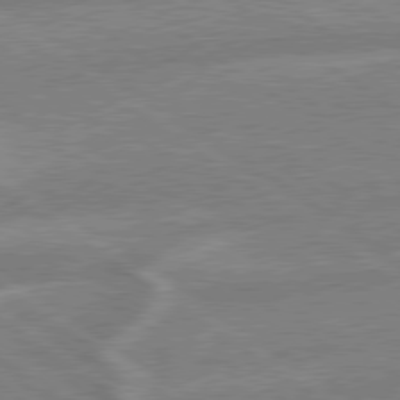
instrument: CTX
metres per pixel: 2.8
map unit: lApd
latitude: 79.1403
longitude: -164.8002
